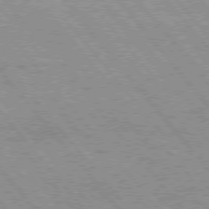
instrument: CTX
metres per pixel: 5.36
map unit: Hpe
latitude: 75.7639
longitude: -150.2144
